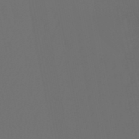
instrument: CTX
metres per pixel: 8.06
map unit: eHb
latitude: -50.8786
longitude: 76.4818
